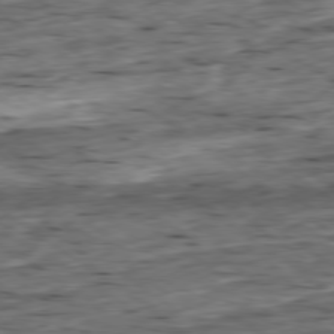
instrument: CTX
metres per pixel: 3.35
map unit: Ap
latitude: -79.2754
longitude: -89.9339
